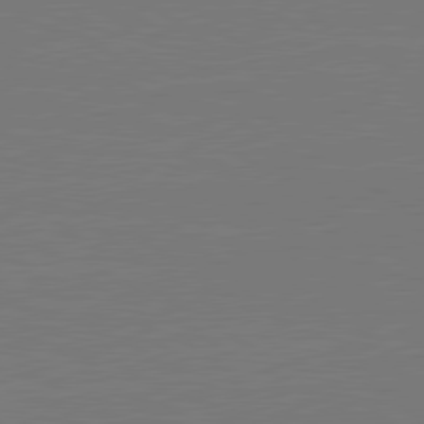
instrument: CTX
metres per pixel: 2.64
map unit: lApd
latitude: 79.8773
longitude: 163.4454
